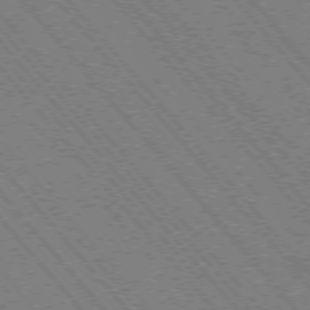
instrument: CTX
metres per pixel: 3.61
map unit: Hpe
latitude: -75.8423
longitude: -13.0459
